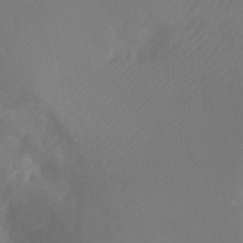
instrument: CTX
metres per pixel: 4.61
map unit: Ht
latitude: -9.1809
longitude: -33.5938
